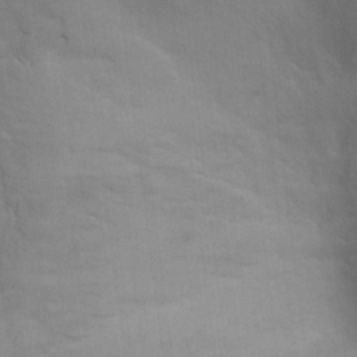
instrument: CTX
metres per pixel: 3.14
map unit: Ht
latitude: 11.4049
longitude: -40.4978
